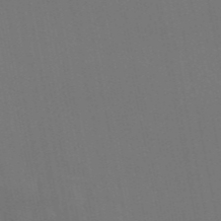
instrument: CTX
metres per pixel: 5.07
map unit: eAb
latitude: 46.5924
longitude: 121.1998
